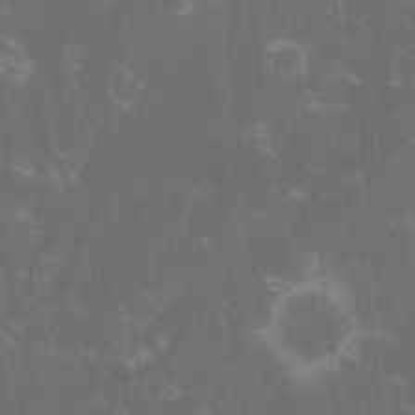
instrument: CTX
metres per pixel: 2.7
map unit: lHvf
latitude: -14.4629
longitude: -101.8583
